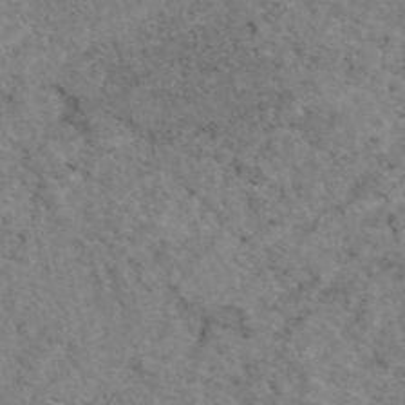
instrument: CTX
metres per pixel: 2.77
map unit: eAb
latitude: 46.5735
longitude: 115.7666
